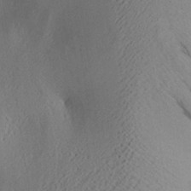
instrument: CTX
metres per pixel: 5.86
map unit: Aa
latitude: 26.7435
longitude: -135.2915
